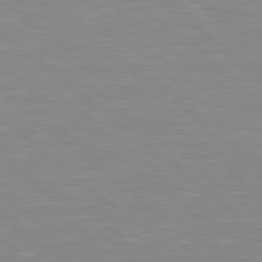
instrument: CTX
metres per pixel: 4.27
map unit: lApd
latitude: 79.1970
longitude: -176.2144
